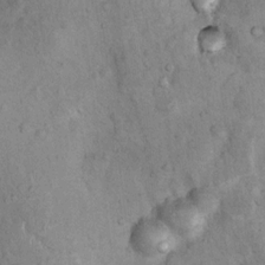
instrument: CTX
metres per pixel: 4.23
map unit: Nhu
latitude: 7.5749
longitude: -23.5371
